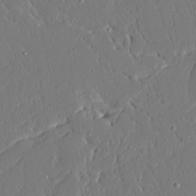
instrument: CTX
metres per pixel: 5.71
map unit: Ave
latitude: 15.4049
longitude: -140.4223
